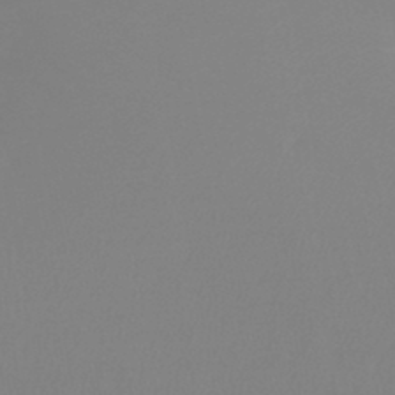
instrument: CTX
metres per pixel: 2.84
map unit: lHb
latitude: -45.7100
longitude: 64.8408
